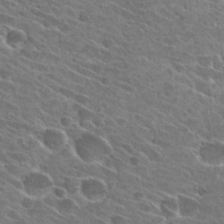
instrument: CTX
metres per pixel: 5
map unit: Hto
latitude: 25.7260
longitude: -41.1970
